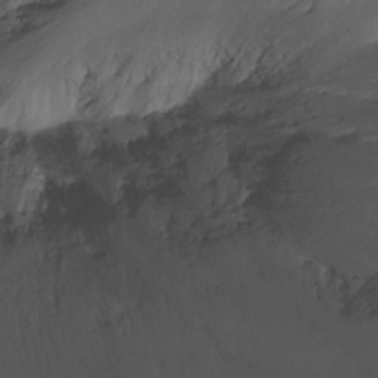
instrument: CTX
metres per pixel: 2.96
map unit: Ht
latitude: -12.3873
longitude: -44.0255
